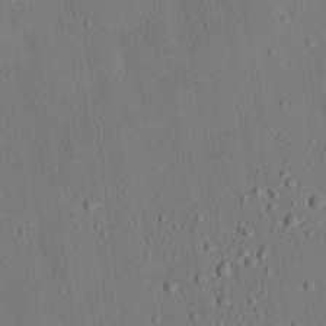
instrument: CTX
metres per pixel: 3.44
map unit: eHh
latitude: 25.3292
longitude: -79.8773
